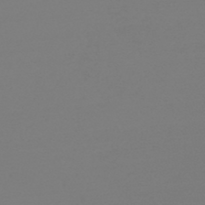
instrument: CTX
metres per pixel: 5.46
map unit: HNb
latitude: -44.4062
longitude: -45.2726
